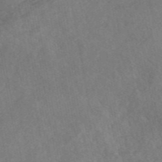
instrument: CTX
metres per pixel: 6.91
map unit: eAb
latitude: 46.9892
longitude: 127.8422
